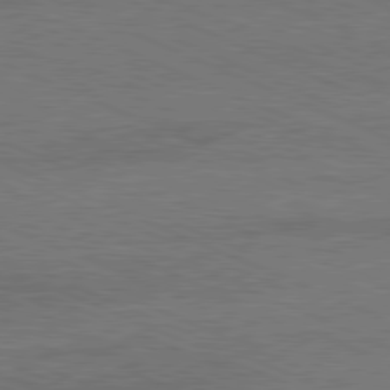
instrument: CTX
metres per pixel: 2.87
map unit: Ap
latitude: -81.8989
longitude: -84.7813
